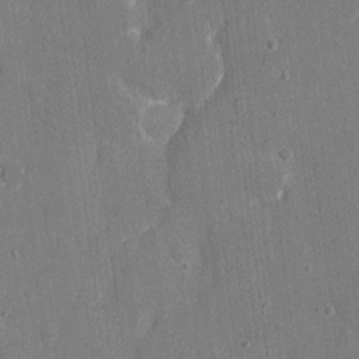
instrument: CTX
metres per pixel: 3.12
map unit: eHh
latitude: 6.8380
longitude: -67.8016
